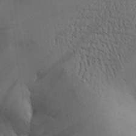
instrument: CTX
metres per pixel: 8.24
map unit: Aa
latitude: 26.8002
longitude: -132.2900
